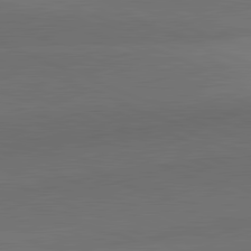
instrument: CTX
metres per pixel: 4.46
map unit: lApd
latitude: 81.7827
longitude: 138.0094
